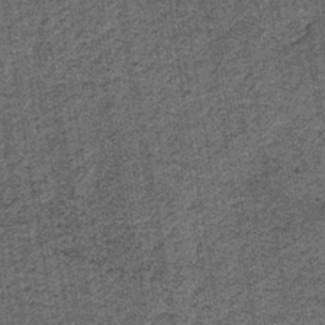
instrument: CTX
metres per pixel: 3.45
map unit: lHb
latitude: -39.8233
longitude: 64.5763
